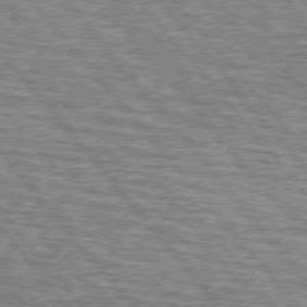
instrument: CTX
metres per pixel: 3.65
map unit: lApd
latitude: 75.5182
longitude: -76.7246
